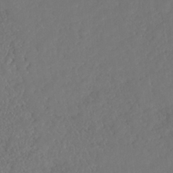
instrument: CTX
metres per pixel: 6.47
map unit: HNhu
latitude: -36.5762
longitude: 33.1431
